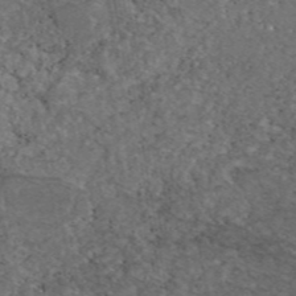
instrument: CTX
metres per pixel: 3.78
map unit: eAb
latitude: 46.9325
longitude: 112.3873
